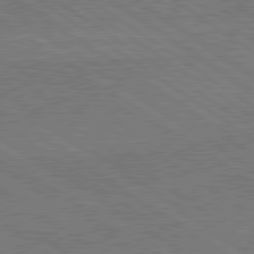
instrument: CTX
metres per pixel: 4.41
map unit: lApd
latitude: 79.7450
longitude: 166.3306
